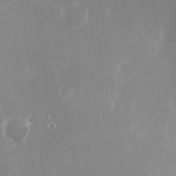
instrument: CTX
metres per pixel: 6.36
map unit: Nhu
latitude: -23.0865
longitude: -72.9892
